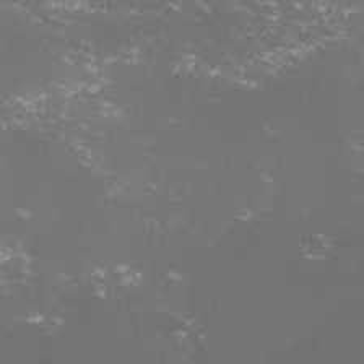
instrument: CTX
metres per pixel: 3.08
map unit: lHvf
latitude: -14.4629
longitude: -101.9528
